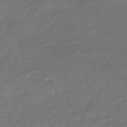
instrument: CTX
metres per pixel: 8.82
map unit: lHb
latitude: -42.4628
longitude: 81.4077
